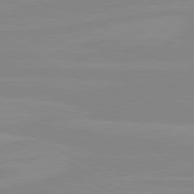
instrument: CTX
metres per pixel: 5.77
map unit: lApd
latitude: 80.6113
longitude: -176.3467
